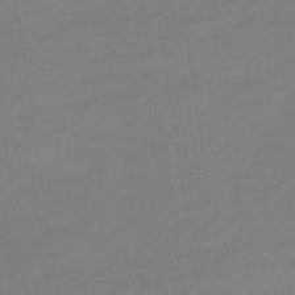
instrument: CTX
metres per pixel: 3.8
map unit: lHb
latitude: -33.9178
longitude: 69.0297
